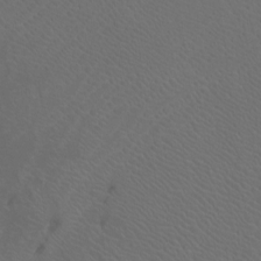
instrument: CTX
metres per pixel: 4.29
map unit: Htu
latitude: -11.9745
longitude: -71.0080
